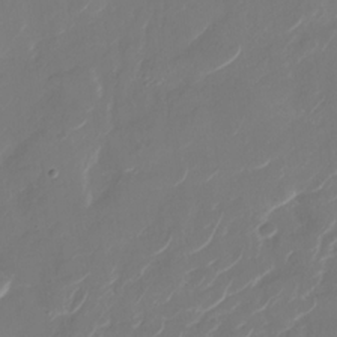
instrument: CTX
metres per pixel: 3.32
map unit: Nhu
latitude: -29.3321
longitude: -71.6883
